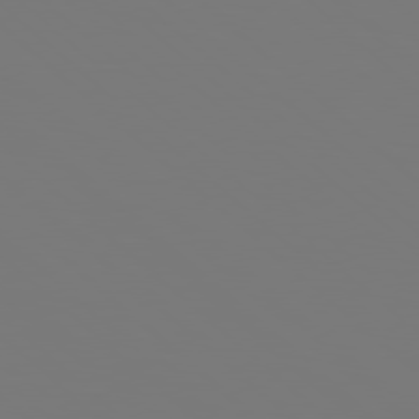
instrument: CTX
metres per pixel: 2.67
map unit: Hpe
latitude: 78.1956
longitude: -162.8191
